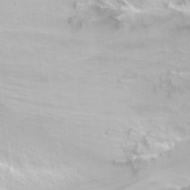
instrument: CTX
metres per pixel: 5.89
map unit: Nhu
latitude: -7.3887
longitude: -46.1011
